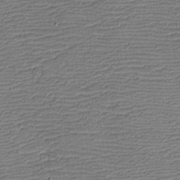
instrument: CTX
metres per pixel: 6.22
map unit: eHh
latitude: -4.2172
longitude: -81.9150
